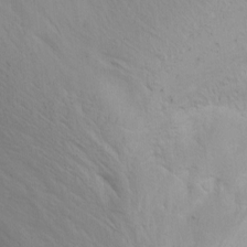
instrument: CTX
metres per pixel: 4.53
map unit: Nhu
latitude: -7.1242
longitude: -65.5749
